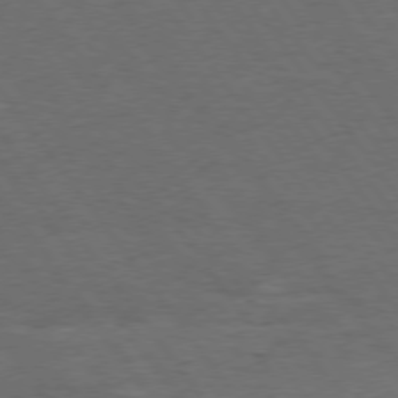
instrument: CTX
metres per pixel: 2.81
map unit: Hpe
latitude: 74.8002
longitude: -141.1970
